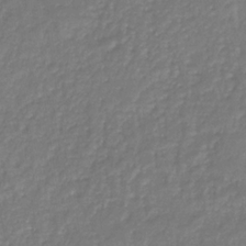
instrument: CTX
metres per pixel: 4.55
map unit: eHb
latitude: -30.7841
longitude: 72.9541
